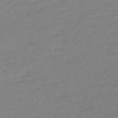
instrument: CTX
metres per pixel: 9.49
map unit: Nve
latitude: -58.6707
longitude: 54.2362
